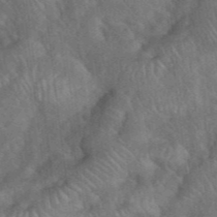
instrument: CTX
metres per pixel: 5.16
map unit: eHh
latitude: 39.4615
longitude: -56.4034
